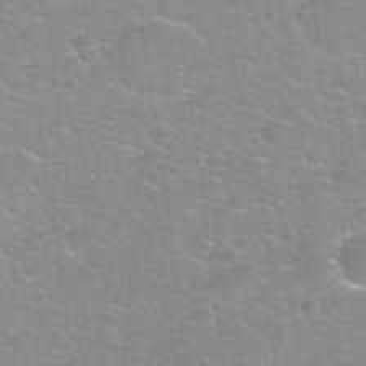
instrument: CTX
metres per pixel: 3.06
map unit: Hto
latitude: 32.7246
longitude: -50.4979
